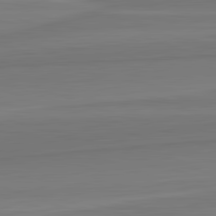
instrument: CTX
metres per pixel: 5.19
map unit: lApd
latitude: 82.5545
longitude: 169.3509
